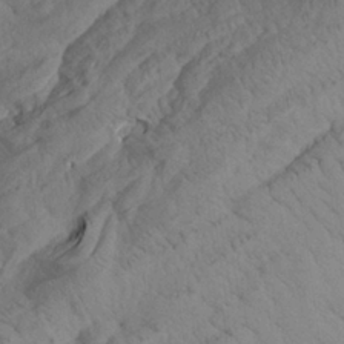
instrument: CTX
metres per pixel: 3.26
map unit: Aa
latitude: 26.1200
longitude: -142.8002
